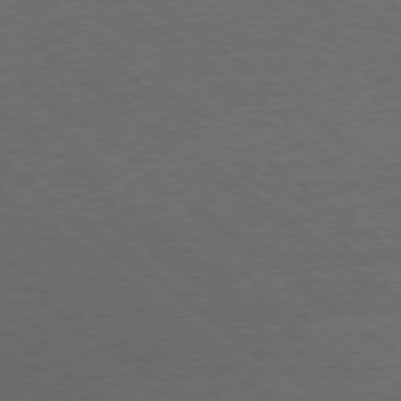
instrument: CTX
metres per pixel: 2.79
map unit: Ap
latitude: -78.5762
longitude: -100.1956
